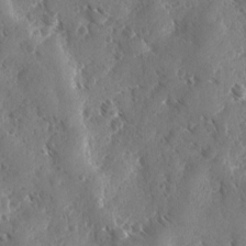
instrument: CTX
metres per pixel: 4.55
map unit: Ave
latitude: -10.3873
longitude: -119.1214
